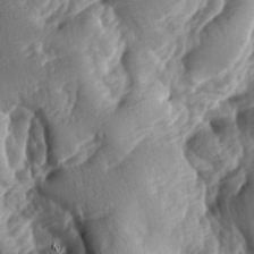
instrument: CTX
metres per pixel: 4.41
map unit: lAa
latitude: -8.3117
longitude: -126.2334
